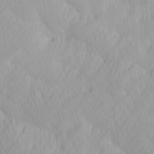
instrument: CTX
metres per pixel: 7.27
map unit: Ave
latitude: 12.6302
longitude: -106.5924
